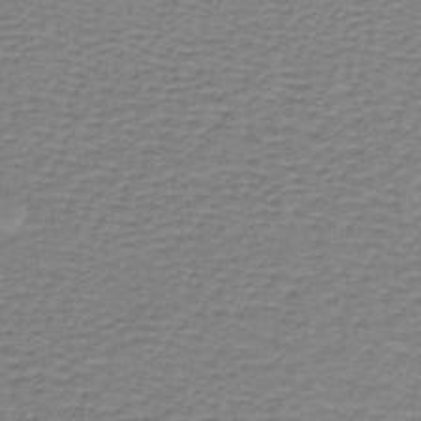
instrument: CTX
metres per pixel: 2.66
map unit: lHb
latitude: -40.1417
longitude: 61.5966
